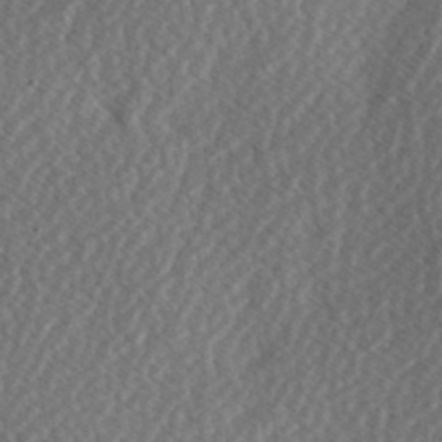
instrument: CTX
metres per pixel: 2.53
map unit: Hve
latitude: 1.7638
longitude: -123.6505
